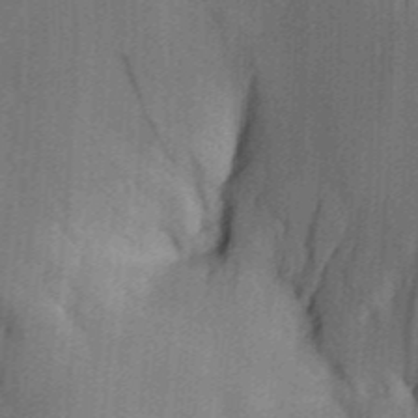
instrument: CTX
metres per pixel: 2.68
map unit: Aa
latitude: 30.6680
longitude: -142.0822
